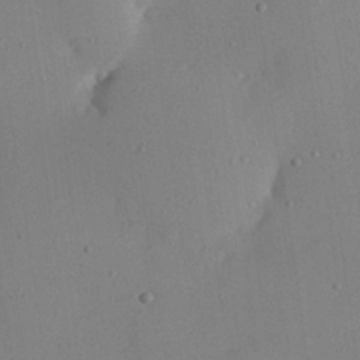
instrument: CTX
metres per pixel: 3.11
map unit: Hve
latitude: 26.5168
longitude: -92.1577
